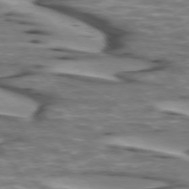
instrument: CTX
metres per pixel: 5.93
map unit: lApd
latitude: 74.0255
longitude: -57.0458
